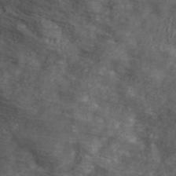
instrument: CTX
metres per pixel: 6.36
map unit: ANa
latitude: 42.2901
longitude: 30.7274
